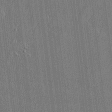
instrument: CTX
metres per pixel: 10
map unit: Htu
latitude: -6.7085
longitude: 176.1795
